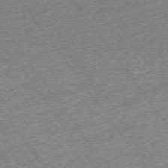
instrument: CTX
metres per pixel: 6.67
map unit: Ap
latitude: -74.7275
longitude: -88.8380
